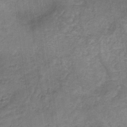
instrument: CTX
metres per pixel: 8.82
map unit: HNb
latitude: -32.1606
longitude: 59.3887
